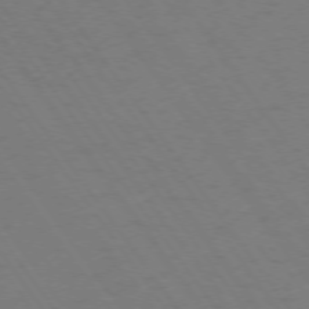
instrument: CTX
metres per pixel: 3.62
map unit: Ap
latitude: -75.5966
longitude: -65.0458
